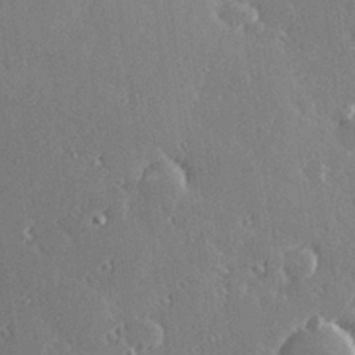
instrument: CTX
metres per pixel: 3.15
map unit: Hve
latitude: 28.3089
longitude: -92.3656
